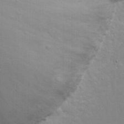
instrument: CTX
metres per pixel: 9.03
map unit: eHh
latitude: 20.2334
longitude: -72.8191
